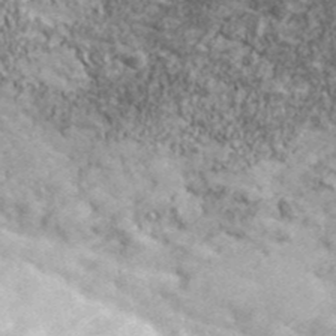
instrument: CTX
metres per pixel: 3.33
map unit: eHh
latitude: 43.2915
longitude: -88.5546
